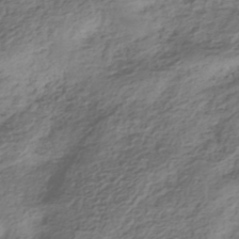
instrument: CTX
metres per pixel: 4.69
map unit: HNhu
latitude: -42.2361
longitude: 100.0094
